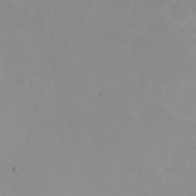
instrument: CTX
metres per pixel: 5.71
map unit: HNhu
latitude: 8.0444
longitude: 12.1795
